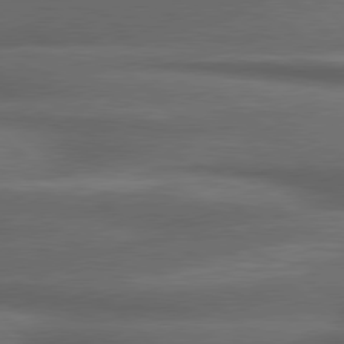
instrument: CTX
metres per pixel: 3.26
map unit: lApd
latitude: 79.1970
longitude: -116.1200
